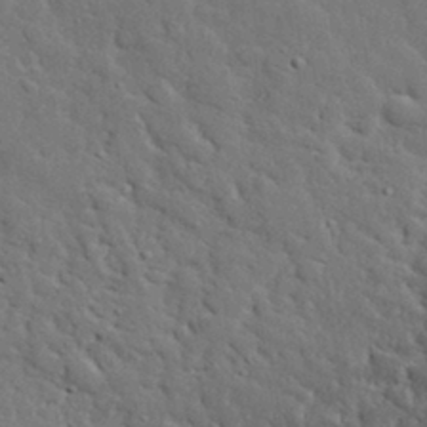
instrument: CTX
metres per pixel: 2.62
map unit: eHh
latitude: 30.6869
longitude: -83.1592
